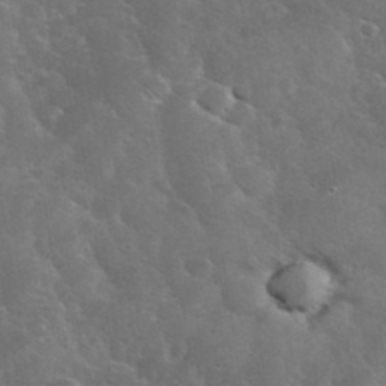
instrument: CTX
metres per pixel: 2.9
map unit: eHh
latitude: 36.7246
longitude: -67.2725
